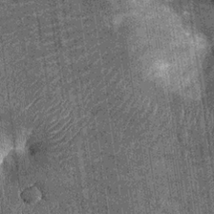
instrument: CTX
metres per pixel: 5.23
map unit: Nhu
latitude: -12.0661
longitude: -22.5357
